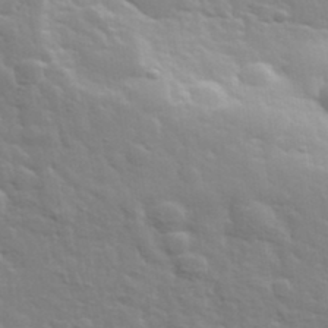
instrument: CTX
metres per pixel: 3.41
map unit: eHh
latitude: 35.5938
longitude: -81.0458
